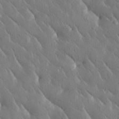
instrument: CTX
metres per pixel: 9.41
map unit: Htu
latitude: -1.3132
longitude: 175.2753
